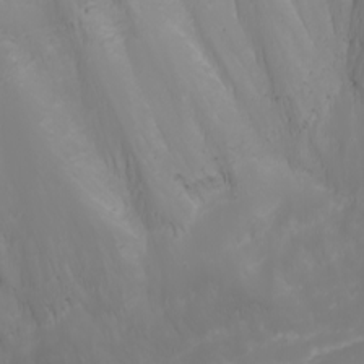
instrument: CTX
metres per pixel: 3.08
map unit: Nhu
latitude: -1.9556
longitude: -76.1577
